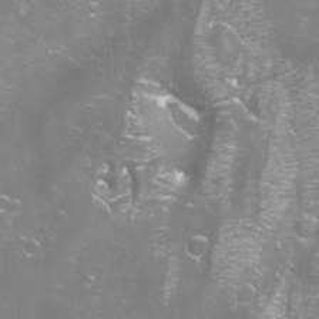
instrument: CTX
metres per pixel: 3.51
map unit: Aa
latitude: -8.9542
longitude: -71.9528
